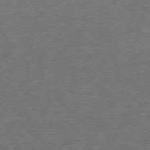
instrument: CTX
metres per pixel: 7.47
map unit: Ap
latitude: -76.0661
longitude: -78.3468
